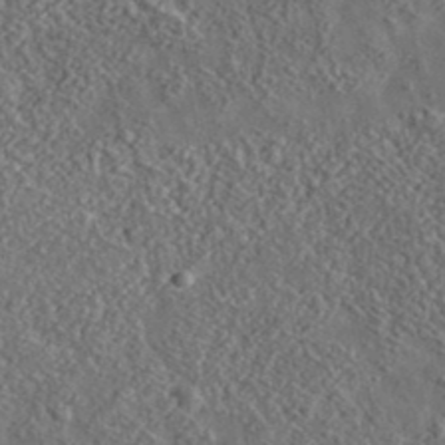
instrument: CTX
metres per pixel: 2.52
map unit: lHvf
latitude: 37.4616
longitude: -89.2726
